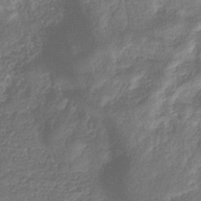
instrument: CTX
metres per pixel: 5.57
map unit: eHb
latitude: -32.4629
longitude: 74.4440
